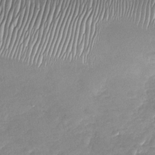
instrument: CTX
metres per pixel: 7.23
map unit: Nhu
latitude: -27.8611
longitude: -62.2901
